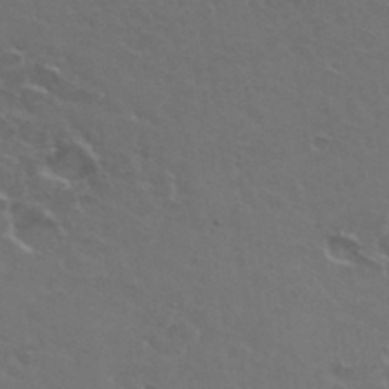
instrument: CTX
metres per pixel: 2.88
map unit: Hto
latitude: 35.0647
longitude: -50.1577
